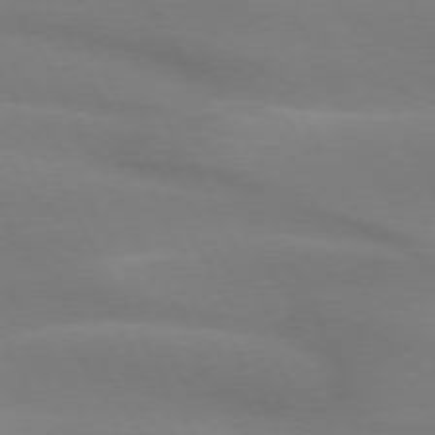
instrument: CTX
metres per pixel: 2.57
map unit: lApd
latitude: 73.3482
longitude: -49.1970
